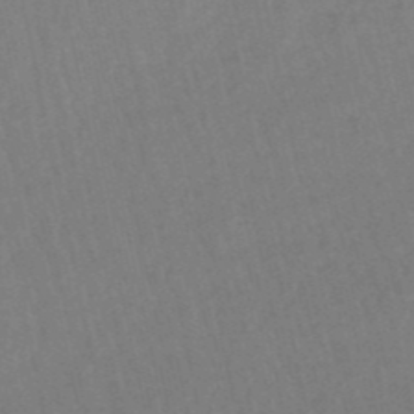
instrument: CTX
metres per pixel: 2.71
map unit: eHb
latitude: -49.6344
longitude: 73.0297
